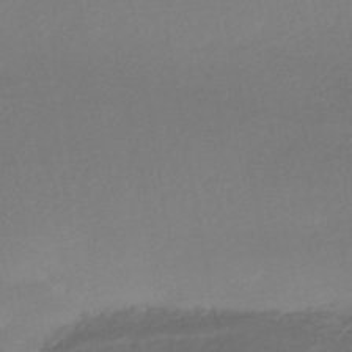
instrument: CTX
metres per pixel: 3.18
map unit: HNhu
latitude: -44.2740
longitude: 93.8989
